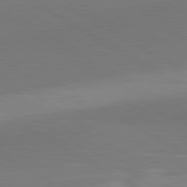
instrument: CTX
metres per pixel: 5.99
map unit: lApd
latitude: 81.3482
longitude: 160.3495
